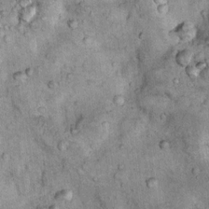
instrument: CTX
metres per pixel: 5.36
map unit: Nhu
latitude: 7.8583
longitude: -23.8772
